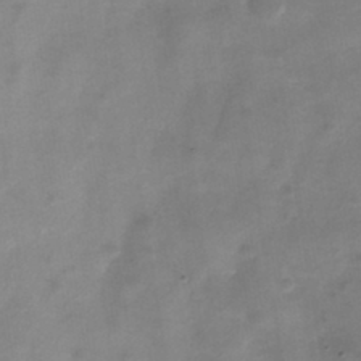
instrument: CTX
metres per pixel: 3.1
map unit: Nhe
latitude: -32.6897
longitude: -88.0633
